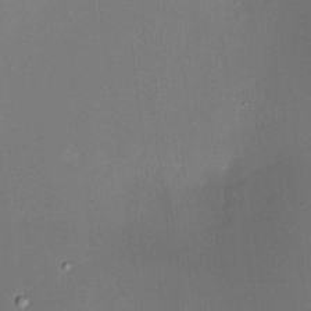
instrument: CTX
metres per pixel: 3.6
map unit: HNhu
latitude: 7.3860
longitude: 8.9919
